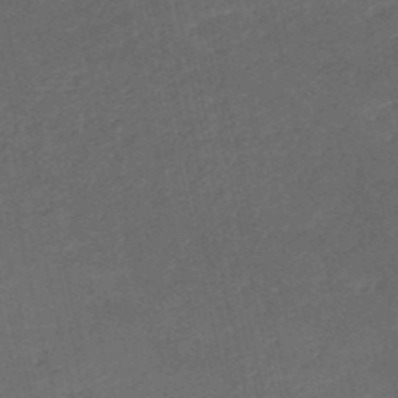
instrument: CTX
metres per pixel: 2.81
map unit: HNb
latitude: -53.4643
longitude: -41.8772
